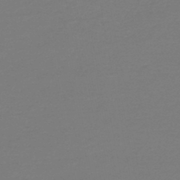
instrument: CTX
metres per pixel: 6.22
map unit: HNb
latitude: -46.5951
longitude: 53.9178
